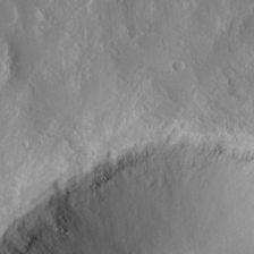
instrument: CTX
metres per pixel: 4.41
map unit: eHh
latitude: 12.7435
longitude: -71.2537
